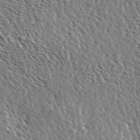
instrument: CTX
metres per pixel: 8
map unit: Ave
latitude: 37.0837
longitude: -112.1389
